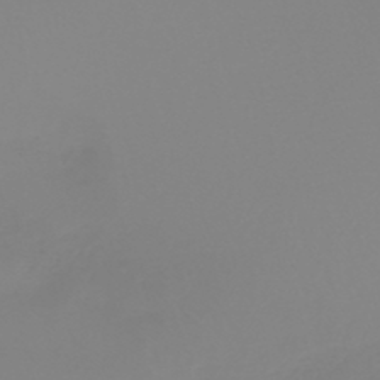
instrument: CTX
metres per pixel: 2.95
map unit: HNb
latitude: -45.4643
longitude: 55.5966
